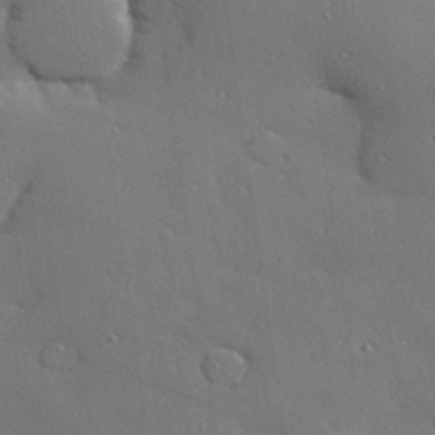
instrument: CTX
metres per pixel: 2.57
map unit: Hve
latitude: 26.4790
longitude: -91.7261
